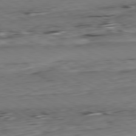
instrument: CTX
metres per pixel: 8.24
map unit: Hpe
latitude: -80.8408
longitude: 21.8422
